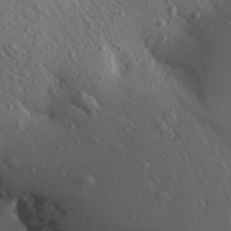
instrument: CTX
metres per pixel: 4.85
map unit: Aa
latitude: 24.7246
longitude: -144.5357
